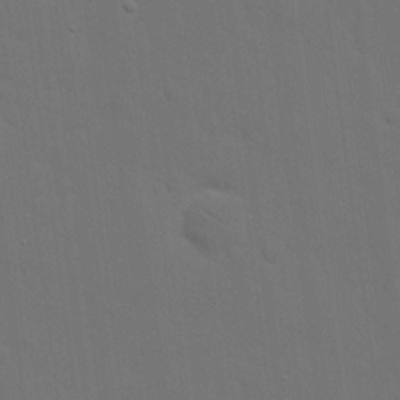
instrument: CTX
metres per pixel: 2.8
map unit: eHh
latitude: 19.2348
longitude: -66.9324
